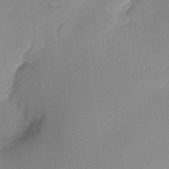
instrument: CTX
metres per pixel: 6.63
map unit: Nhu
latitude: 1.8772
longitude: -75.3671
